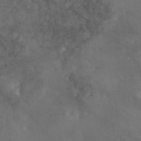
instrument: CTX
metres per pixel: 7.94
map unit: eAb
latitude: 46.0255
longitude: 114.6329
